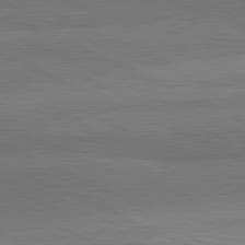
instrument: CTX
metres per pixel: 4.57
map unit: lApd
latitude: 82.4412
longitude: 158.3495
